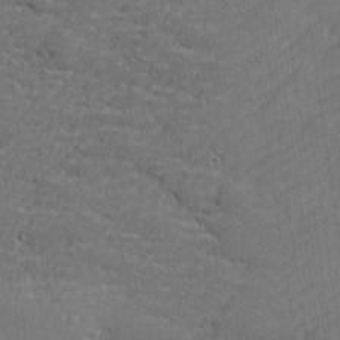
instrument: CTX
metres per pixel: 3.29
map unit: lHvf
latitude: 25.9339
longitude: 141.2754
